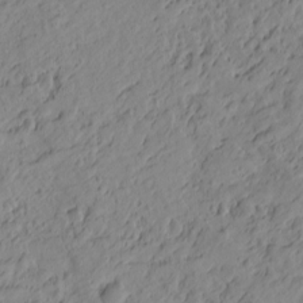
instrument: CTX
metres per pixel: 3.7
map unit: Htu
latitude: -0.6330
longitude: -174.9703
